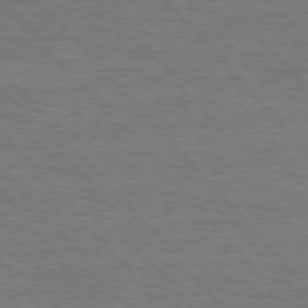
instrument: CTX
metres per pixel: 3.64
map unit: Hpe
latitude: 76.0822
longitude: -157.9906
